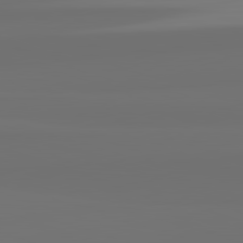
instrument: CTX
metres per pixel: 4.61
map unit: lApd
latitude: 82.6112
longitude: 162.1039
